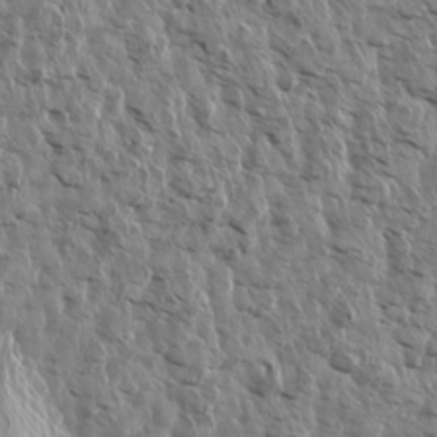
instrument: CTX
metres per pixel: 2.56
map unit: Aa
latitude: 14.5735
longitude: -141.6693
